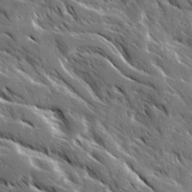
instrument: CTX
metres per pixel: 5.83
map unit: Ave
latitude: 17.0647
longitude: -130.6491
